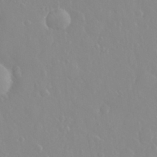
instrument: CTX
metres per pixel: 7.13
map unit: eHh
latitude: 33.2915
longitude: -59.7072
